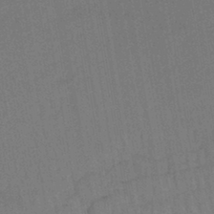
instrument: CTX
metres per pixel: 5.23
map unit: lHb
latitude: -42.0849
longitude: 60.8786
